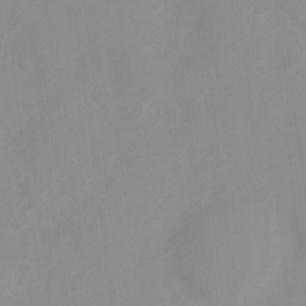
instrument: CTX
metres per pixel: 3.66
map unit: Ht
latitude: 3.0458
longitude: -22.9703
